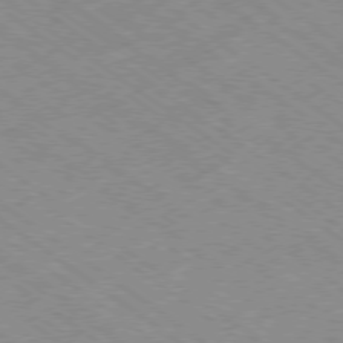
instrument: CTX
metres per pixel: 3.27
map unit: Hpe
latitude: -78.2172
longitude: -21.5749
